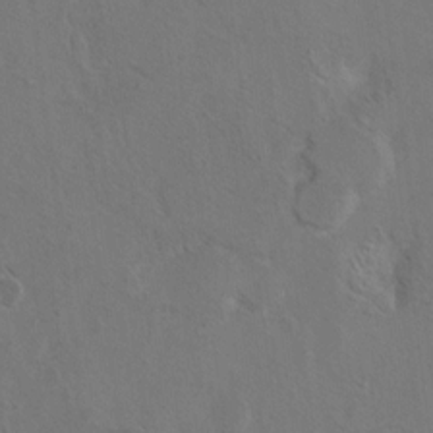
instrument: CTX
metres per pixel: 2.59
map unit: Hto
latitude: 8.8002
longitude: -35.2159
